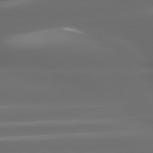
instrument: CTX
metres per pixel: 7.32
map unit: lApd
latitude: 80.4223
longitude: -139.8394
